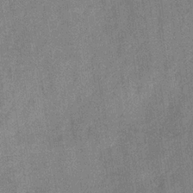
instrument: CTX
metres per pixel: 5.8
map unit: eHb
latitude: -31.2943
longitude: 74.1606
